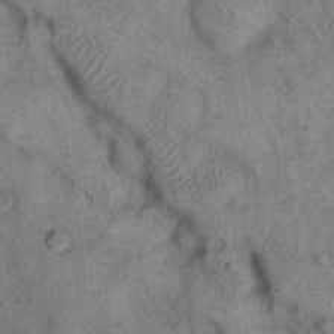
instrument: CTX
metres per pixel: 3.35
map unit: eHh
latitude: 15.7072
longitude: -65.6694
